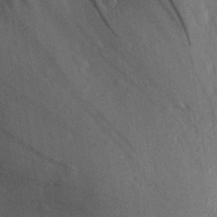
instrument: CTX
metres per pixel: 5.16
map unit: Aa
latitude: 29.9150
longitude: -136.4034
